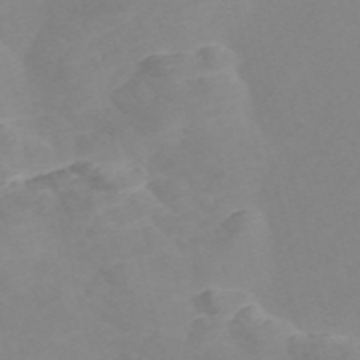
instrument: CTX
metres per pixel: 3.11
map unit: Nve
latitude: -56.6329
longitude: 52.2172
